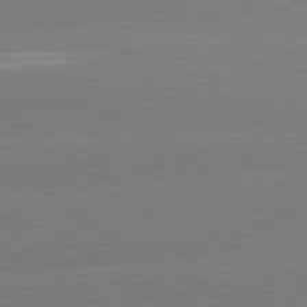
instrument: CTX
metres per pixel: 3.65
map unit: lApd
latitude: 80.7813
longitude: -152.3279
